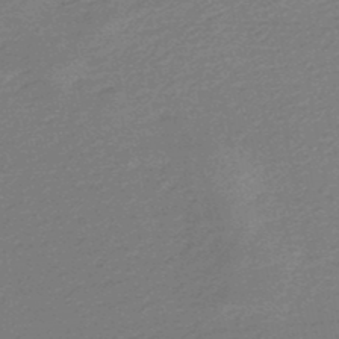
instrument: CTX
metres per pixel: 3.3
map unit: HNb
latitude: -48.4629
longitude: 60.2362
